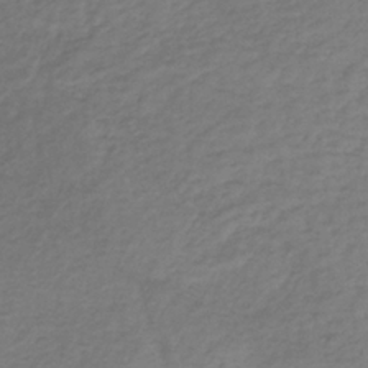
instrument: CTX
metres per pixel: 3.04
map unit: lHb
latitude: -36.7652
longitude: 70.3306
